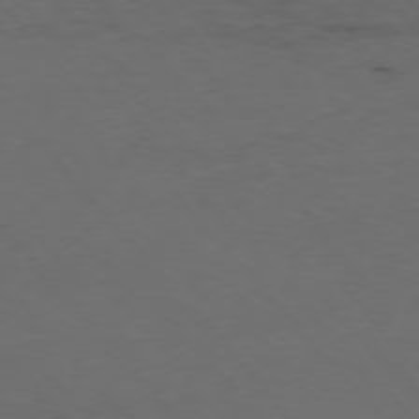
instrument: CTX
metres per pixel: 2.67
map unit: Ap
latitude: -76.1606
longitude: -90.8191
